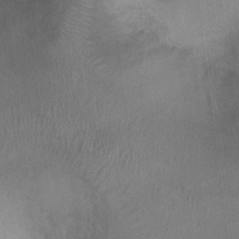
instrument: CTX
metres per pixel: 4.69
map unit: Ht
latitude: -3.7099
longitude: -17.0081
